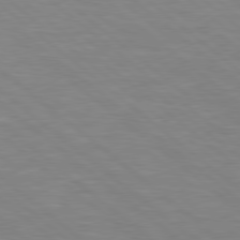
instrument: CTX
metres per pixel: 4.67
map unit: Hpe
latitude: 78.4034
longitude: -151.2159
